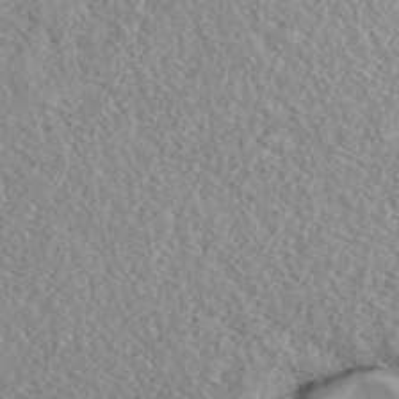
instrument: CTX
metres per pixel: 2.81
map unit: ANa
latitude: 40.6490
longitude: 18.8219
